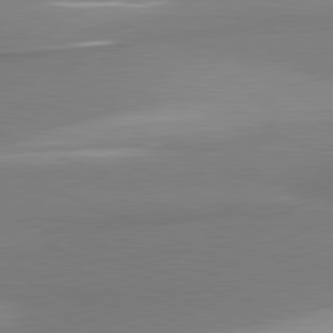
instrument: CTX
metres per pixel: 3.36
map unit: lApd
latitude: 81.3482
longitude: 165.8801
